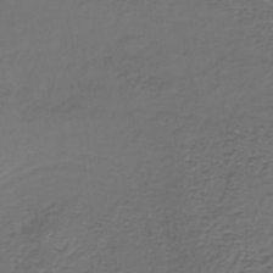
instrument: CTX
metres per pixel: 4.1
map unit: lHb
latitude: -39.7856
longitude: 60.8408
